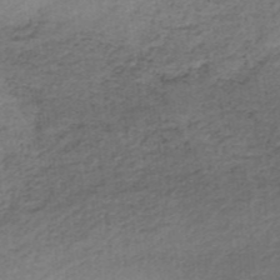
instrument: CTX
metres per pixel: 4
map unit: lHb
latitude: -36.8219
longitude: 60.7463
